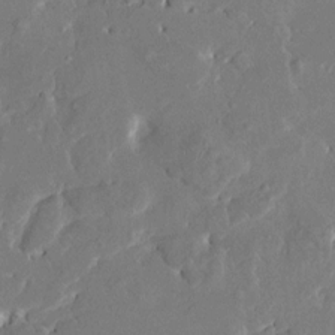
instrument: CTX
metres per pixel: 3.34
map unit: HNhu
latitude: 7.3104
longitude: -5.6316
